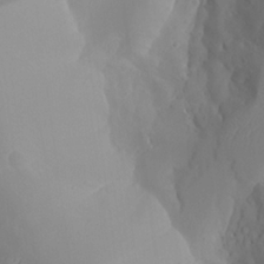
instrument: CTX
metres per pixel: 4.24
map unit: Aa
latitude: 23.4615
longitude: -127.2348
